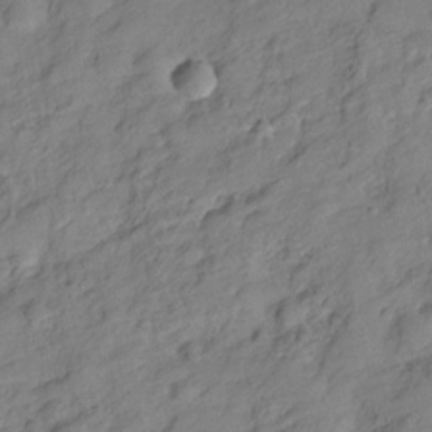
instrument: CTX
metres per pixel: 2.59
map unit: Hve
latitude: -28.6141
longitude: 93.5777
